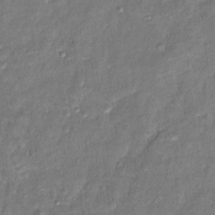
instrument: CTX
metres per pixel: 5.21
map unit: Hto
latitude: 12.2901
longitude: -36.8002
